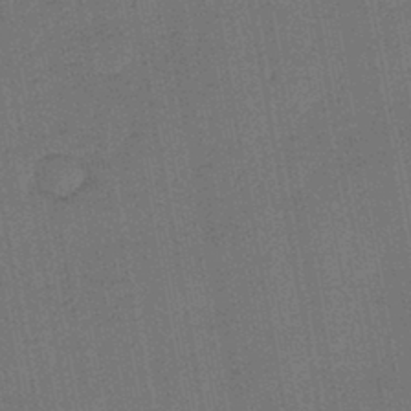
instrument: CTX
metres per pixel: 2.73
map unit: lHb
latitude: -43.4643
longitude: 63.2942
